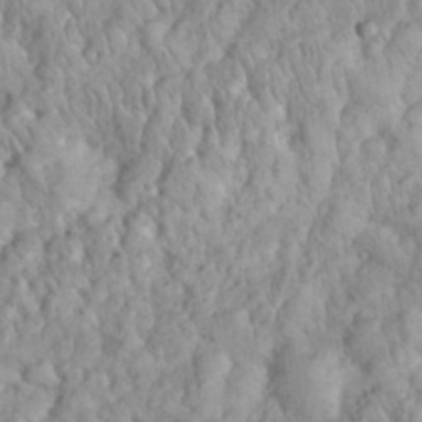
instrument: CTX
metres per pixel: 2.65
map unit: eHh
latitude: 32.6113
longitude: -65.0647
